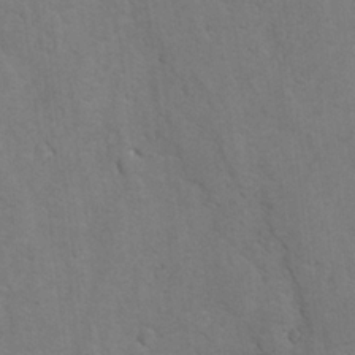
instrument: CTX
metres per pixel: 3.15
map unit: lAvf
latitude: -5.6344
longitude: -114.1577
